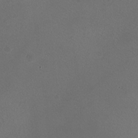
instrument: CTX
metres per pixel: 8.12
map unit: HNhu
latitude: -0.9731
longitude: -0.3467
